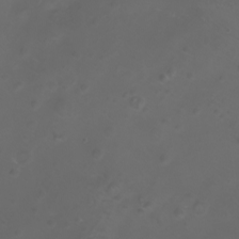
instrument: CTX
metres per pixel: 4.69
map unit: Nhu
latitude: -8.6896
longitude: -93.3859
